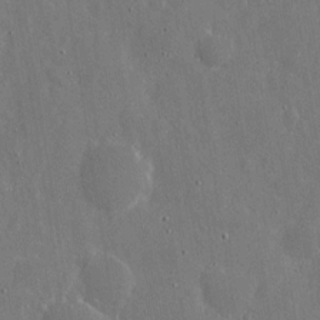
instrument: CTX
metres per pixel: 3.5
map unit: eHh
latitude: 11.4804
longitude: -69.8395
